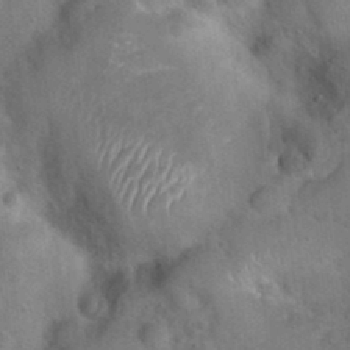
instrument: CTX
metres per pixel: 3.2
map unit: Hto
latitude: 20.9325
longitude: -50.1011
